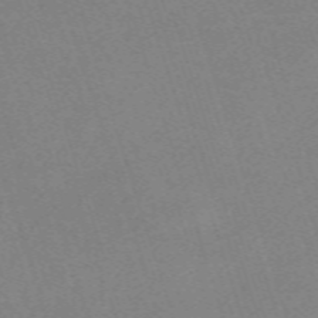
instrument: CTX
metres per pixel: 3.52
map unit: eHh
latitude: -63.2376
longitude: 49.8234
